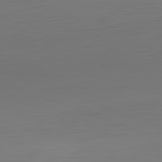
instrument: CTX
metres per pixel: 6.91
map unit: Hpe
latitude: -82.5574
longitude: 8.0661
